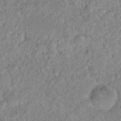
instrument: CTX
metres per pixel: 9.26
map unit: Nhu
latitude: 16.7624
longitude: -32.7624
